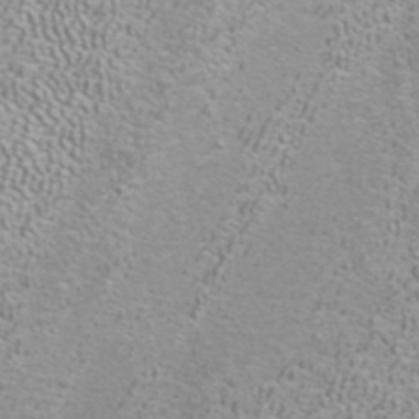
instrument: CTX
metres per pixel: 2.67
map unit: ANa
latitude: 40.1388
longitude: 21.4076
